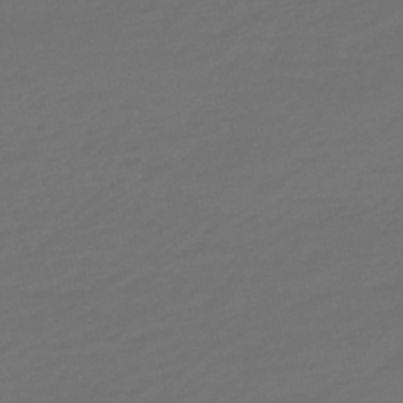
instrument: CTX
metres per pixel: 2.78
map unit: eHb
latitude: -47.6910
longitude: 82.9164
